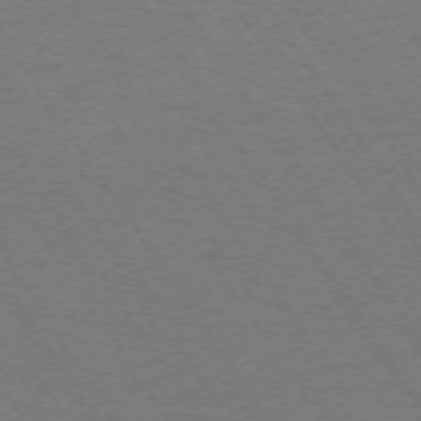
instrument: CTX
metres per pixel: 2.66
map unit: Ap
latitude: -74.3307
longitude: -71.4993
